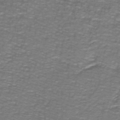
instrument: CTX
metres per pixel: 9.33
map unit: lHb
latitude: -42.4440
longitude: 55.6344
